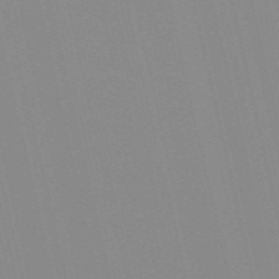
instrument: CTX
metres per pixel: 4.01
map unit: Nve
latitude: -57.5966
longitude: 60.7085
